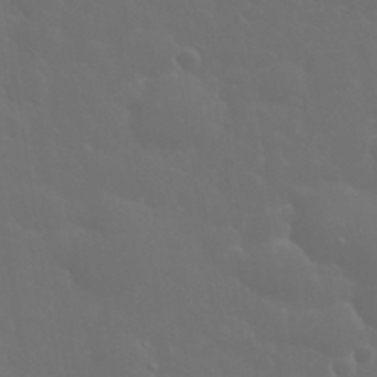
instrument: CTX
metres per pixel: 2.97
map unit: eHh
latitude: 33.3293
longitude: -60.7813
